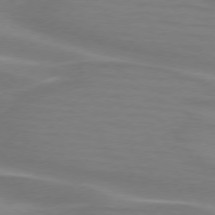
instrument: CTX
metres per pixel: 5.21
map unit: lApd
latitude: 74.8758
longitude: -80.1011
